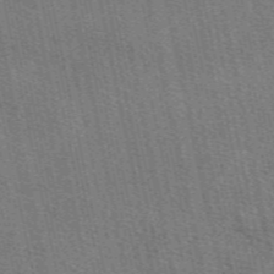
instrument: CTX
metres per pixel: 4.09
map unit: eAb
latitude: 50.4790
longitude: 107.7289
